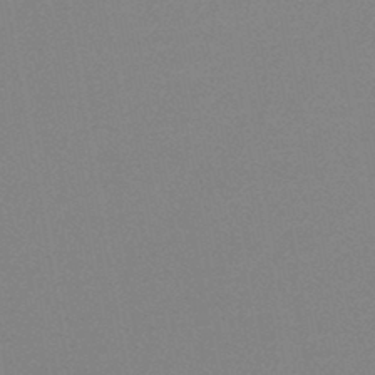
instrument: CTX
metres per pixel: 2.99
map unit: HNb
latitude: -44.6896
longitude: -40.3656
